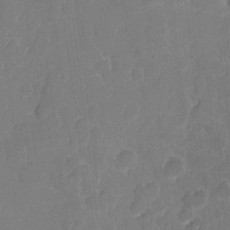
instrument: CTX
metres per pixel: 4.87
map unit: eHh
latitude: 5.7450
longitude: -66.2522
